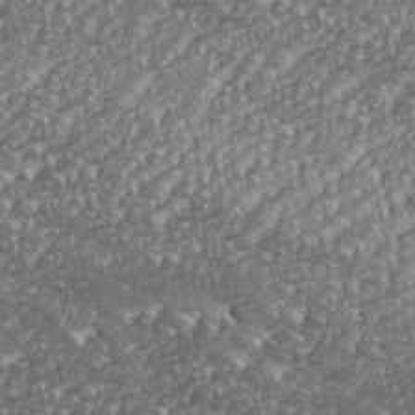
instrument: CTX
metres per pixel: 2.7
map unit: eHh
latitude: 35.9528
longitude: -132.8758
